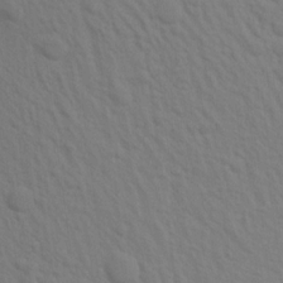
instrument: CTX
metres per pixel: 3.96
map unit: Aa
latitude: 16.5735
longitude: -145.7827
